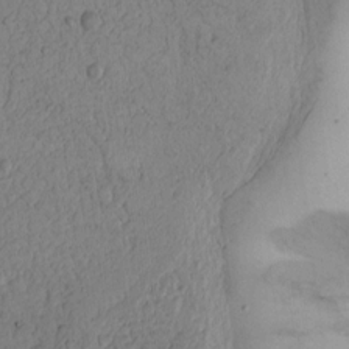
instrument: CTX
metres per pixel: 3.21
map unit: Ht
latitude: 10.5546
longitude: -74.5924
